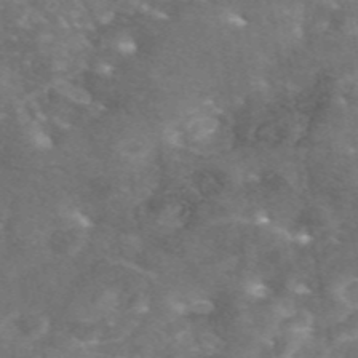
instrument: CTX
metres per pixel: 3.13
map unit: eAb
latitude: 46.8947
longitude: 119.9556
